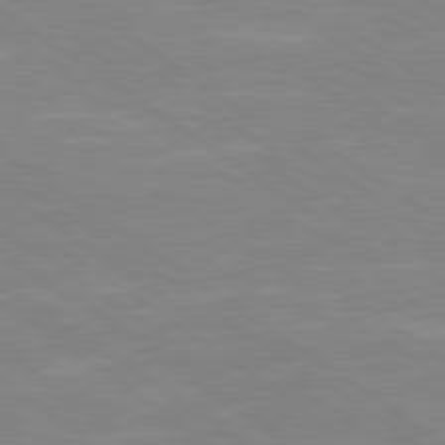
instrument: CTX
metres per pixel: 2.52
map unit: lApd
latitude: 79.4994
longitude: -125.0080
